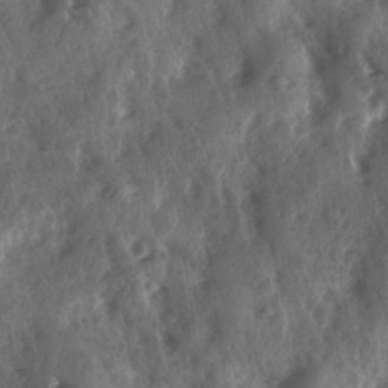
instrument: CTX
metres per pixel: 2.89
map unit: Ave
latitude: 18.0255
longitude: -131.6316
